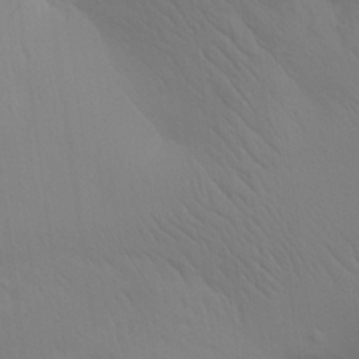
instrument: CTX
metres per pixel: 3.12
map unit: Aa
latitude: 25.7260
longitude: -143.0270
